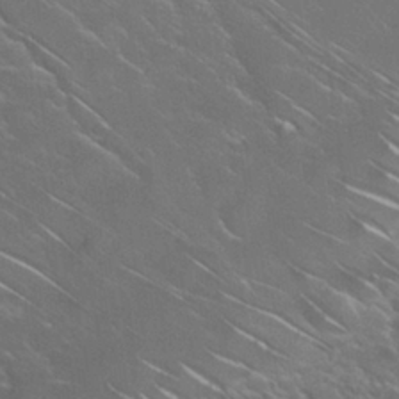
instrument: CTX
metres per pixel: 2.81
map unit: Nhu
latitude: 26.6680
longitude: -50.4223
